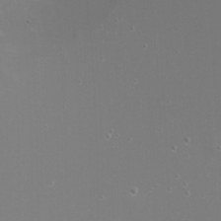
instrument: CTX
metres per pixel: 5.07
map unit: Nhu
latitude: -7.5399
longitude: -75.3104
